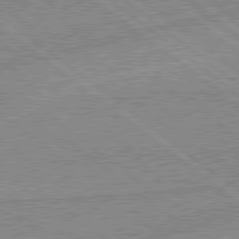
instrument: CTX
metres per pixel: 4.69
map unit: Hpe
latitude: 78.8380
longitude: -144.2333
